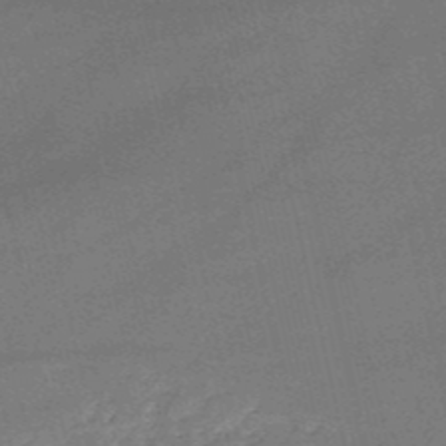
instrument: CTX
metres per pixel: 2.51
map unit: HNb
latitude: -51.4265
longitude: -40.7246
